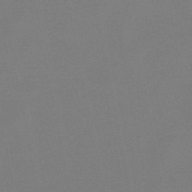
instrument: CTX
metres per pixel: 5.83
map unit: lHb
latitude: -49.1998
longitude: 71.2754
